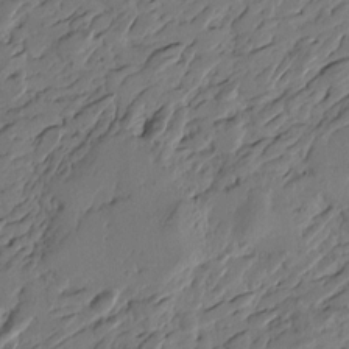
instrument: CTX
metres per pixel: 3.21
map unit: Htu
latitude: -3.9556
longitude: -178.0633
